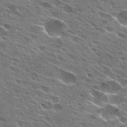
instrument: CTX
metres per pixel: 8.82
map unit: Hto
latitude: 27.5749
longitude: -44.3845
